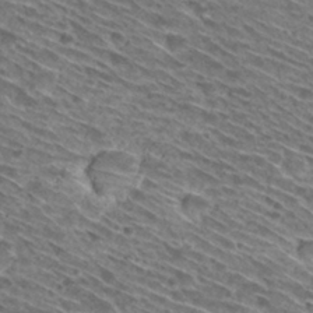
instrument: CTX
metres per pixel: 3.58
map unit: Hto
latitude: 30.2334
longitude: -45.6694
